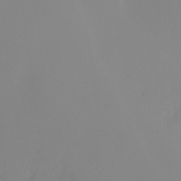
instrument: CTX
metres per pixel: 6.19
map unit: Ht
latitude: -16.1417
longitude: -43.9717
